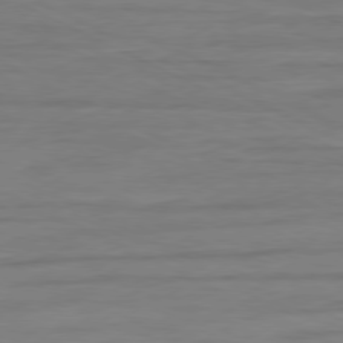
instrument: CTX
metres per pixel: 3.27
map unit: Ap
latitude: -80.0661
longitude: -105.0648
